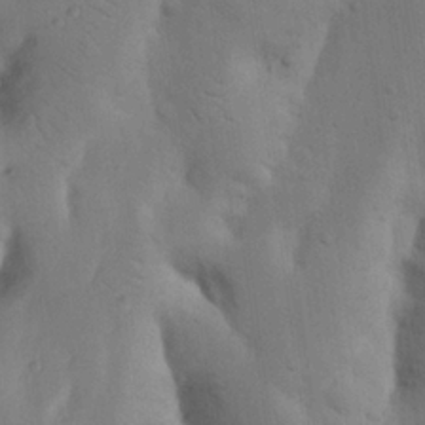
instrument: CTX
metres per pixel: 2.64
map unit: Nhu
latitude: 19.7071
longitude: -74.2145
